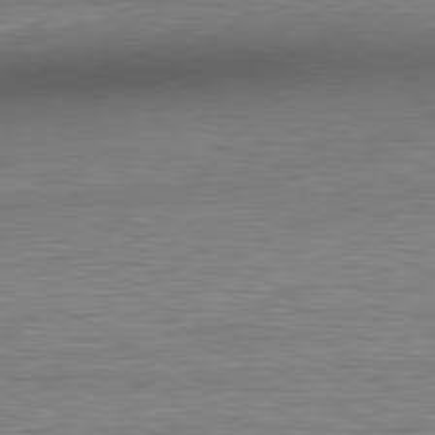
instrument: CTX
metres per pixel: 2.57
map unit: Ap
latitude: -81.9556
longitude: -79.0270
